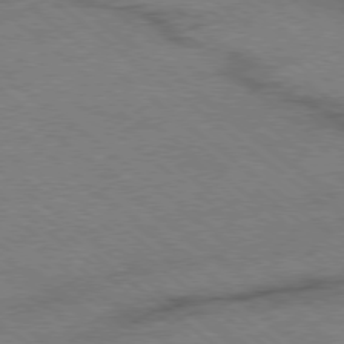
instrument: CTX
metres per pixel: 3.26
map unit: Hpe
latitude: -78.6707
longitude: -15.3293
